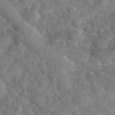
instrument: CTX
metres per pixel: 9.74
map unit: eHh
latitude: 36.0822
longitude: -64.0444
